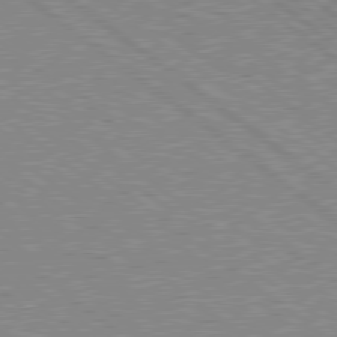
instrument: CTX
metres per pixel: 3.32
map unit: Hpe
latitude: 78.7058
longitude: -169.0081
